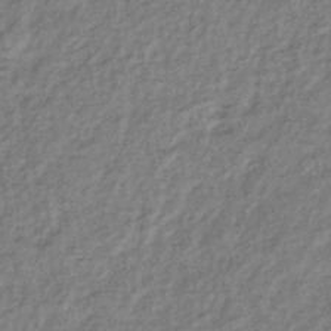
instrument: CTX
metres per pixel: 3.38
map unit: eHb
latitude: -37.9745
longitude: 76.1417
